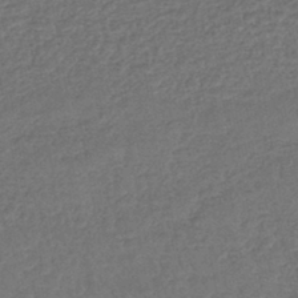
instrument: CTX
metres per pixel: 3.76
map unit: lHb
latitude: -42.9919
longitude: 79.7855
